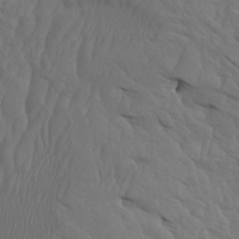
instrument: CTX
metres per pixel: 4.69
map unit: Htu
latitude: -3.8233
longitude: -73.1026
